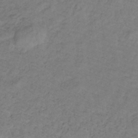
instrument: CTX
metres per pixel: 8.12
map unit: lHb
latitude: -33.0298
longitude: 65.8612
